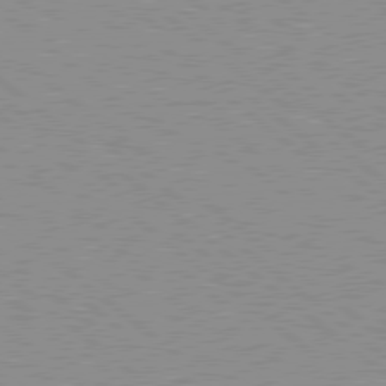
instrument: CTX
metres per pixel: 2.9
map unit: Hpe
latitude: 78.5168
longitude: -144.1578
